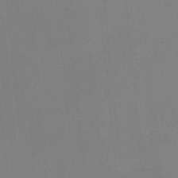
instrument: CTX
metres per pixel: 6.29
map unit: HNb
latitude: -44.7841
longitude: -43.3671
